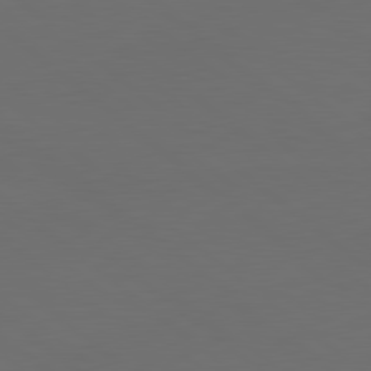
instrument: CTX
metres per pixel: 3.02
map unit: lApd
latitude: 80.2333
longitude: -115.2348
